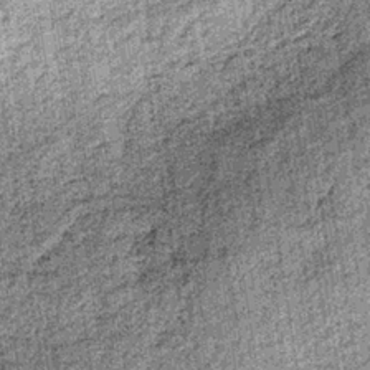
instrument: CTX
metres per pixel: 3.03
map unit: lHb
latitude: -36.0661
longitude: 64.4440
